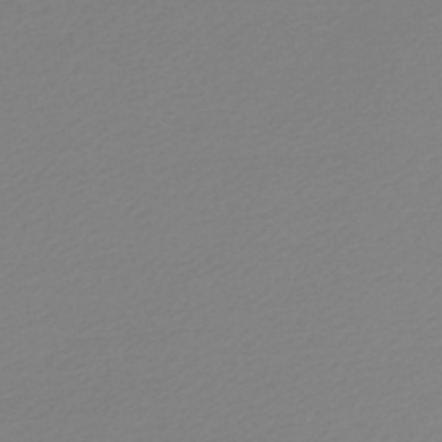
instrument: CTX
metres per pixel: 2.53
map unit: lHb
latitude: -48.4818
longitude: 65.8234
